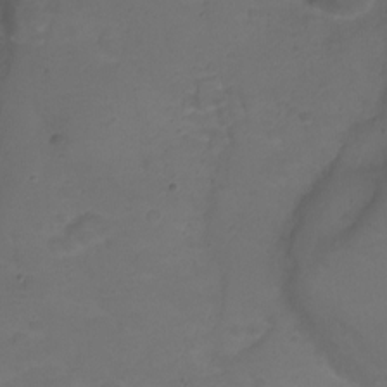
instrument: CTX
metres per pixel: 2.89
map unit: Ht
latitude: 1.6127
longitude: -33.9717
